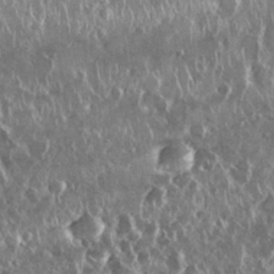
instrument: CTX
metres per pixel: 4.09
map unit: Nhu
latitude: 28.9513
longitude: -62.5735
